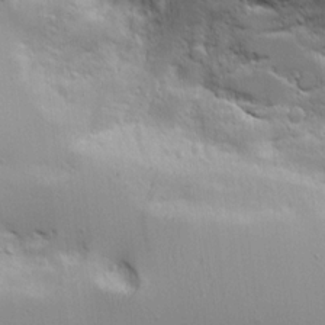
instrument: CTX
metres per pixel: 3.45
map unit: Aa
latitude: 19.2348
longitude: -125.7260
